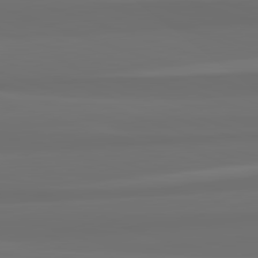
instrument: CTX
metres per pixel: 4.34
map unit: lApd
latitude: 82.7813
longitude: 158.9730
